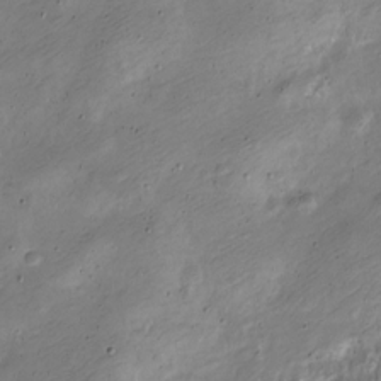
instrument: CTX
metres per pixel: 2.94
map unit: Nve
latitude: -24.1039
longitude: 106.8030
